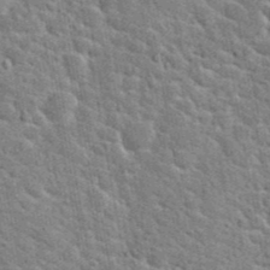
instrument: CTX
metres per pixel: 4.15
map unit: Hto
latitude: 23.8394
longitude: -48.7246
